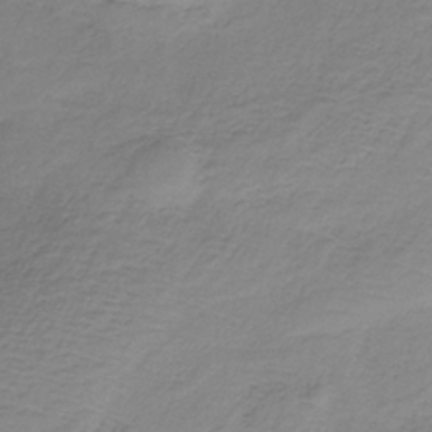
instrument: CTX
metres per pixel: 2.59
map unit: HNb
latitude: -33.8612
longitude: 56.2361
